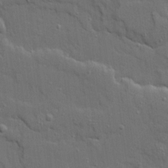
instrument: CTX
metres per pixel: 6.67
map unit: Ave
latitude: 19.5560
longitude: -128.5923
